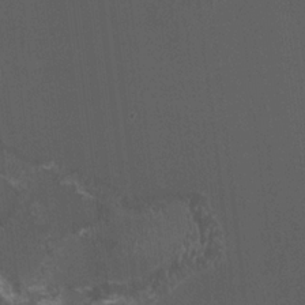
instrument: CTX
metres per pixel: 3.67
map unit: HNhu
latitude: 2.1200
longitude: 0.8786
